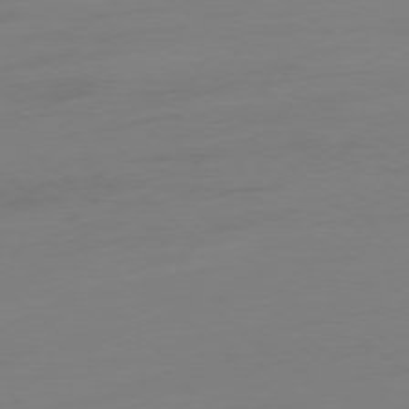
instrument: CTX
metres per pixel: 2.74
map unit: Ap
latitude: -78.3117
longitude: -66.7246
